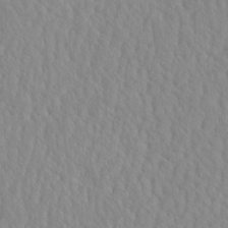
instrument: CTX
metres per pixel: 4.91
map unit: eHh
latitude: -4.1794
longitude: 14.9353
